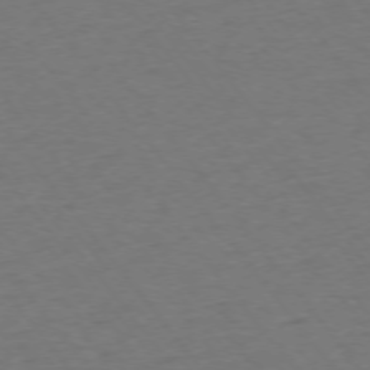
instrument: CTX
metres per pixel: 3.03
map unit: Ap
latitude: -75.4644
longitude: -84.4601
